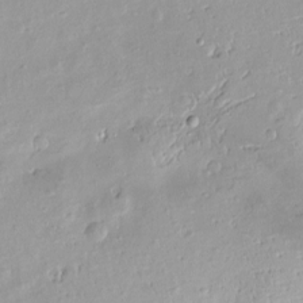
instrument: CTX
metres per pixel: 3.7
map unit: Nve
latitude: -8.1795
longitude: 174.5384
